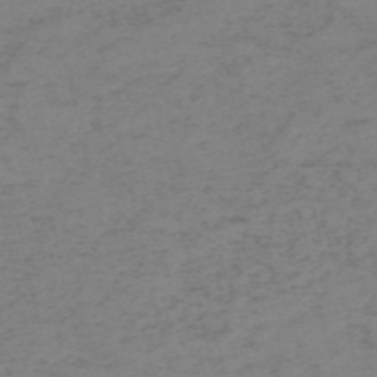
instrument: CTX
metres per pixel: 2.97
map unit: HNb
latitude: -55.3510
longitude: -46.8569
